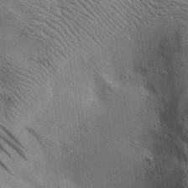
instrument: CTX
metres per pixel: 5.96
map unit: lAa
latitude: 19.0269
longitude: -139.6883
